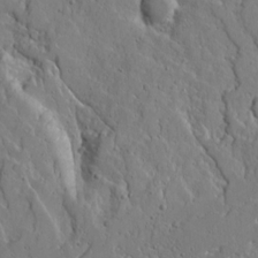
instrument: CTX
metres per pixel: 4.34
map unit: Ave
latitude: 14.3657
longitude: -130.6302
